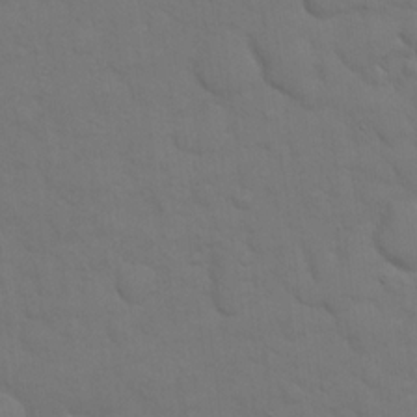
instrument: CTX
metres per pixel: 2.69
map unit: eHh
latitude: 18.5168
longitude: -63.0837
